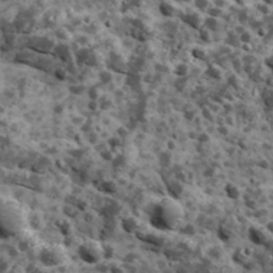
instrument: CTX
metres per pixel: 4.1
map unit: Ave
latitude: 17.8961
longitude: -134.6868
